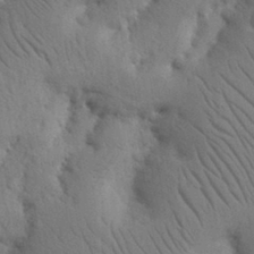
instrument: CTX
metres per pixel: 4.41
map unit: Nhu
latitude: 15.9528
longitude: -75.6694
